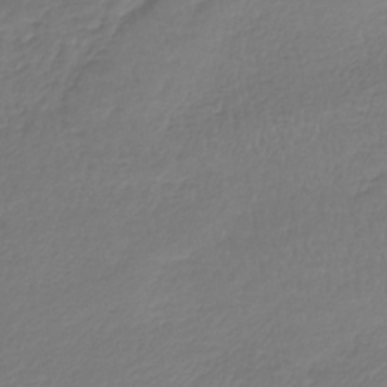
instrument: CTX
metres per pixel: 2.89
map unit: lHb
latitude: -42.0283
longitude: 65.9556
